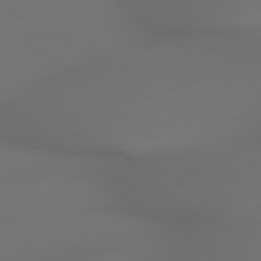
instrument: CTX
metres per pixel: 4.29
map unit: lApd
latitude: 79.2159
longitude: -172.0444
